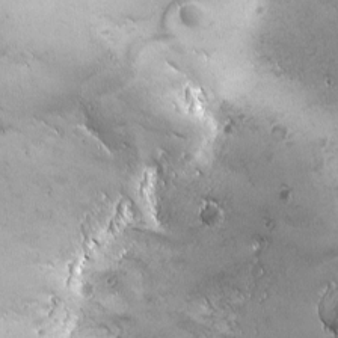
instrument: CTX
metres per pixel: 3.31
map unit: Ave
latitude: -7.3131
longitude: -121.5560
